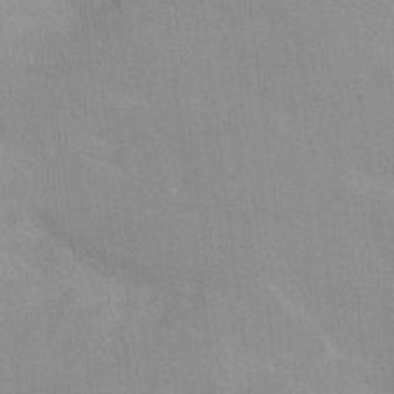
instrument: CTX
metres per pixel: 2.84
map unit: Ht
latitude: 4.3089
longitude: -28.0255
